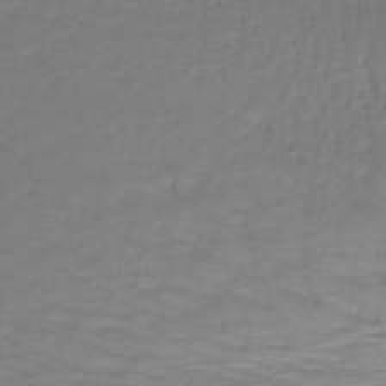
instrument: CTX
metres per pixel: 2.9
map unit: lHb
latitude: -43.8611
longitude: 58.9163
